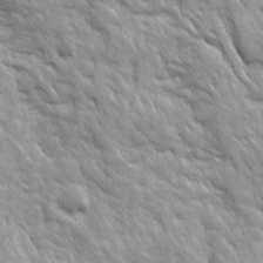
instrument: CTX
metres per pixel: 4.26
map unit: Ave
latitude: 16.1200
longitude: -131.9528
